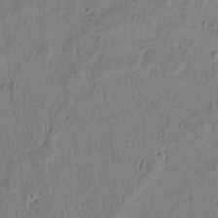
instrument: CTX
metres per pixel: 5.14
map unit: lAvf
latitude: 6.2145
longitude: 168.4629
